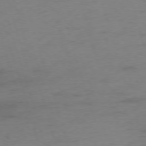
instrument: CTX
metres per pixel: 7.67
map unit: Ap
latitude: -75.8045
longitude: -73.5749
